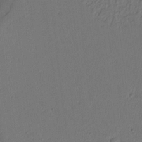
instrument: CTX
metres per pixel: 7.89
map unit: lAvf
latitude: 8.8758
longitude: 166.8975
